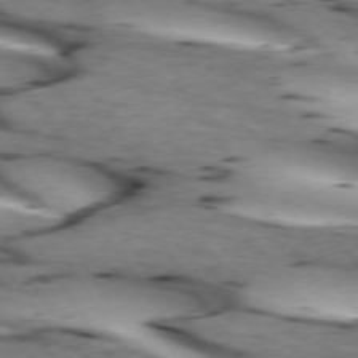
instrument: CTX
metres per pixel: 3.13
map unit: lApd
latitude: 73.0270
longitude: -53.3293
